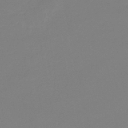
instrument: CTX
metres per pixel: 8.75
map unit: eHb
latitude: -45.7856
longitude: 86.0850
